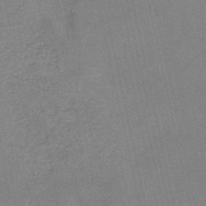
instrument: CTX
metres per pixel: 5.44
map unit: HNb
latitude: -45.2187
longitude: -37.8584
